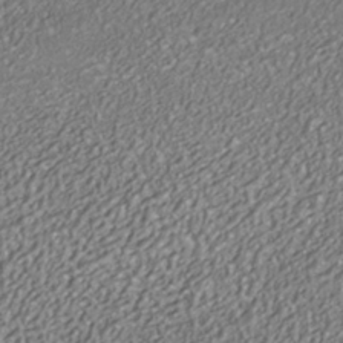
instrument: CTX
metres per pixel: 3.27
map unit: HNhu
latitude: -41.9556
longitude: 103.5210
